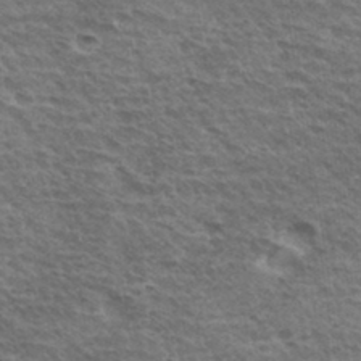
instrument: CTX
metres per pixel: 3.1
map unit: Hto
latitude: 34.8569
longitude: -43.5560
